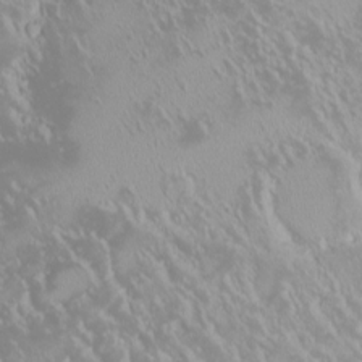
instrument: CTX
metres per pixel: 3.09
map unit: HNhu
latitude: -1.7478
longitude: 11.5399
